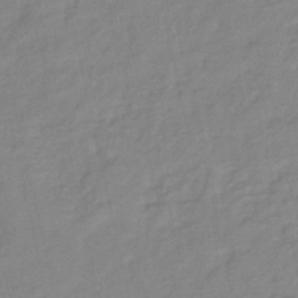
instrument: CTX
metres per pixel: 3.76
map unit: lHb
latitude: -41.3132
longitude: 76.2362
